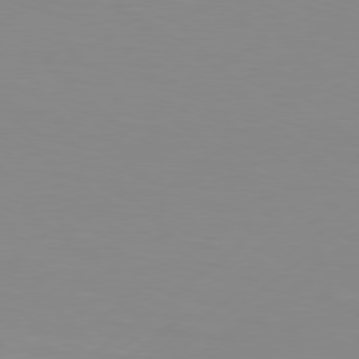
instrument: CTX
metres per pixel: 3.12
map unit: Hpe
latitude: 77.9339
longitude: -130.3090
